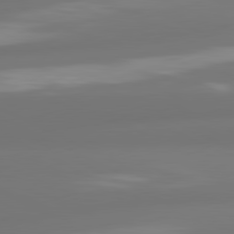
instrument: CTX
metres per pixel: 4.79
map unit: lApd
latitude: 81.0647
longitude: -164.9136
